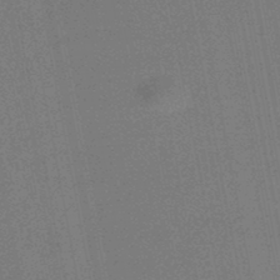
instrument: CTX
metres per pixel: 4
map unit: HNhu
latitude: -47.7477
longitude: 98.9730
